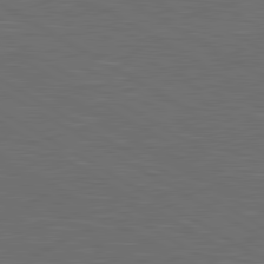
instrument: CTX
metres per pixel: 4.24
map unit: lApd
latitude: 80.5357
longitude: 117.7477
